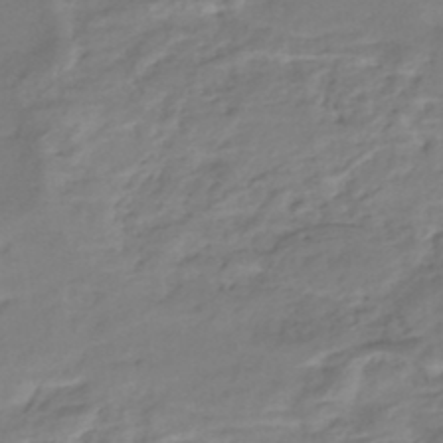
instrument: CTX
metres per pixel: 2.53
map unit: Nhe
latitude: -48.7275
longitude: -172.7057
